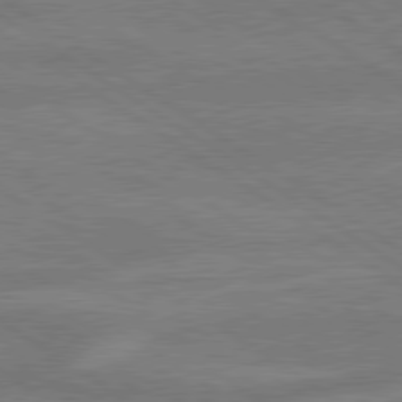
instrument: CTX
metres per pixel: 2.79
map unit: lApd
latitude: 79.5938
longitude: -165.0081
